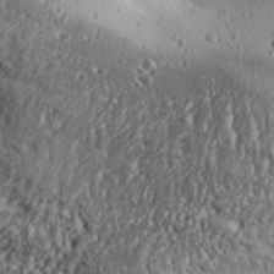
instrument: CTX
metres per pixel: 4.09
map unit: Aa
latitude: 32.5357
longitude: -134.6112
